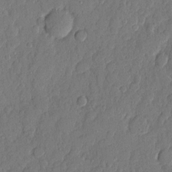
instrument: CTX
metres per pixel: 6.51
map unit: eHh
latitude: 6.1578
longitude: -74.7435
